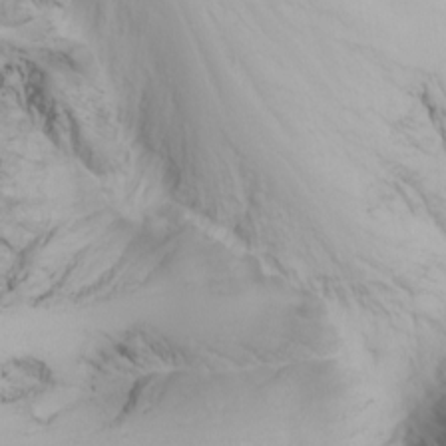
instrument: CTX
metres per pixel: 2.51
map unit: Nhu
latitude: -6.5007
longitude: -88.8947
